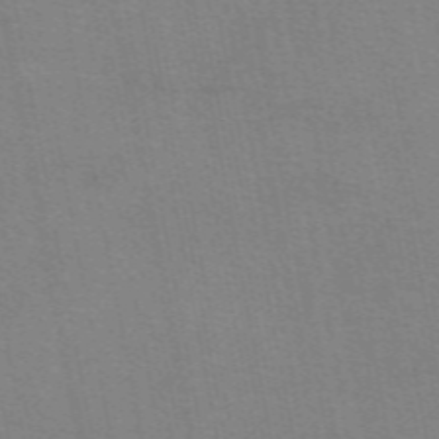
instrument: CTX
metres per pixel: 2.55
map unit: eAb
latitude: 50.3278
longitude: 105.0486
